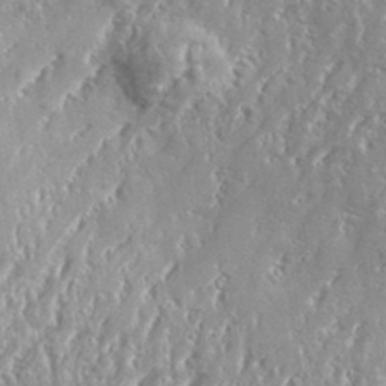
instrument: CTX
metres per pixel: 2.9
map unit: eHh
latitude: 34.9324
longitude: -134.8947
